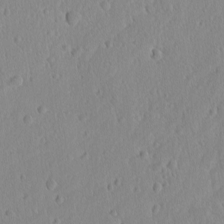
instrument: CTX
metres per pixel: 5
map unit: lAvf
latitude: -9.3510
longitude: -119.8205
